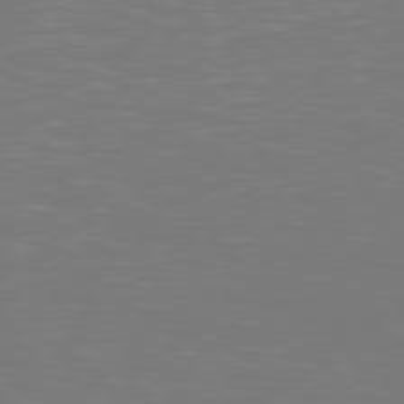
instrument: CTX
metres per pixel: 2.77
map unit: Hpe
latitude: 78.1200
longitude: -166.6490
